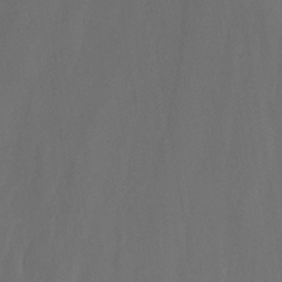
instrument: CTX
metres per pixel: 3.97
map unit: Ht
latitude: -14.8975
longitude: -54.8380
